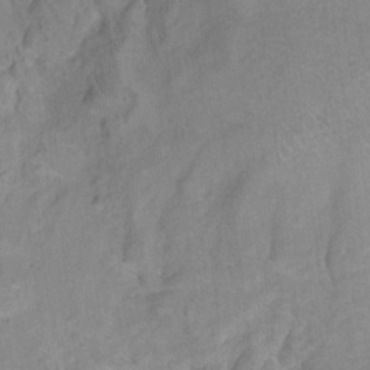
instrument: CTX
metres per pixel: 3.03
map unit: Hto
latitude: 7.3860
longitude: -36.2712
